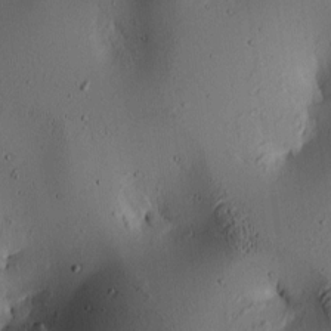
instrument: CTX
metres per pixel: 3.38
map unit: lAa
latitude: 6.1578
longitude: -113.7072
